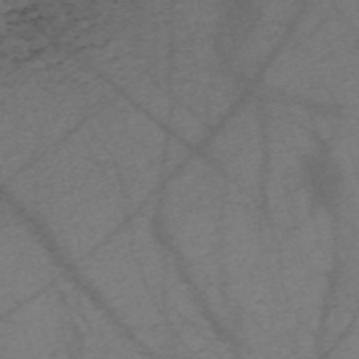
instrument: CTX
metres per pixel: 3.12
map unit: Nve
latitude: -59.6910
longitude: 64.3118
